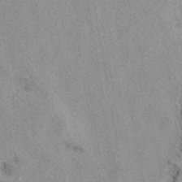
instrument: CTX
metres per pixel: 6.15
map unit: eAb
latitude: 39.5182
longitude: 113.5021
